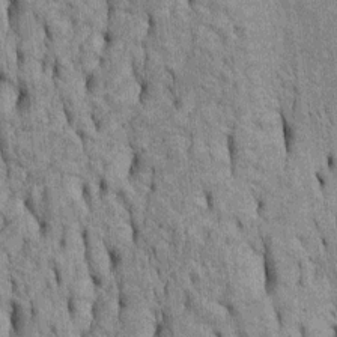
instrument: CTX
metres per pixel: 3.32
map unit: Htu
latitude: -5.3509
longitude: 152.8030
